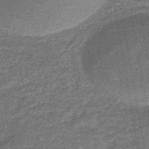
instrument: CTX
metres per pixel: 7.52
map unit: eHb
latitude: -45.8045
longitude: 88.6896
